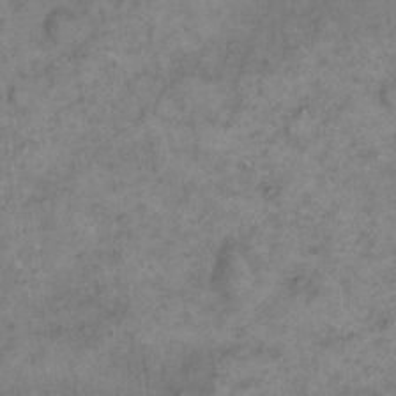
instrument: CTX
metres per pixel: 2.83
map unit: eHh
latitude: 18.0633
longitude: -62.4034
